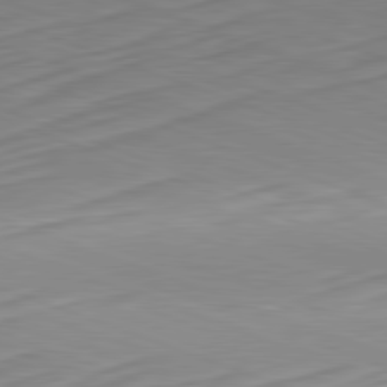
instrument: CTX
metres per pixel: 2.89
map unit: Hpe
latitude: -82.4818
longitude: 15.4077
